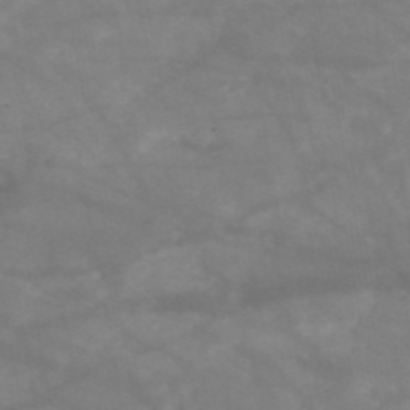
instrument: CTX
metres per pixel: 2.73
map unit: HNb
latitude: -50.7085
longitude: -39.7638
